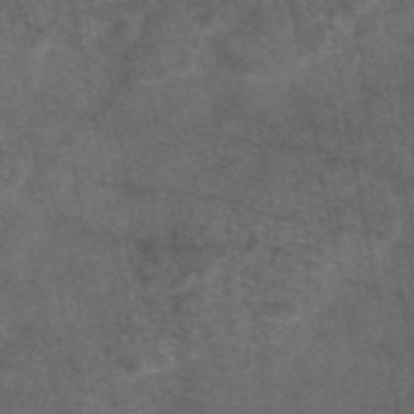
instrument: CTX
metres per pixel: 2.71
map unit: eAb
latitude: 47.0459
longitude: 111.9178
